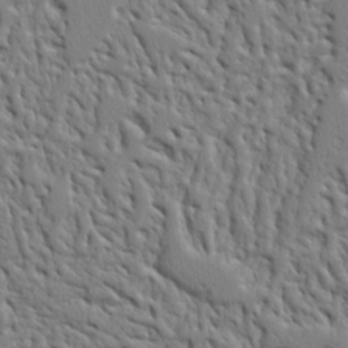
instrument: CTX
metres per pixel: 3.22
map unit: Ht
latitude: 8.4979
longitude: -76.3278
